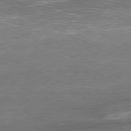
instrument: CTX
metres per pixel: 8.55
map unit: Ap
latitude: -80.3495
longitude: -103.7638
